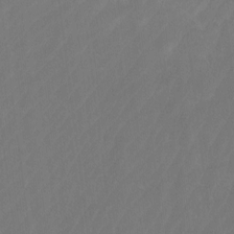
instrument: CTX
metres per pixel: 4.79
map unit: Htu
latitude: -10.7085
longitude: -73.1781
